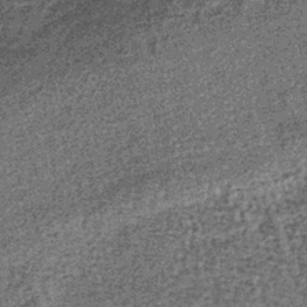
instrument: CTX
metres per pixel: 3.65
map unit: lHb
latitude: -38.1794
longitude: 65.9745
